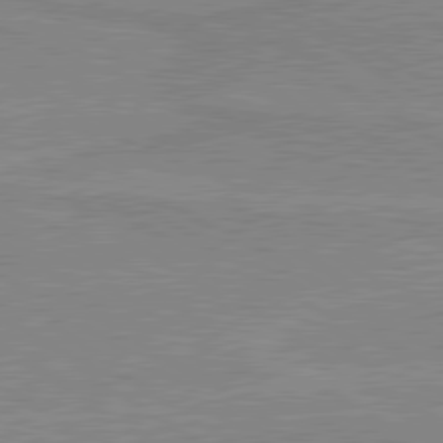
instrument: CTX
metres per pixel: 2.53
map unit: lApd
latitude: 80.1389
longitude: 169.5588
